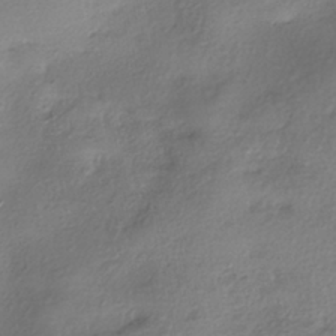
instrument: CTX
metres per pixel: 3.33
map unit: eHh
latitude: -41.8800
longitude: 122.2929
